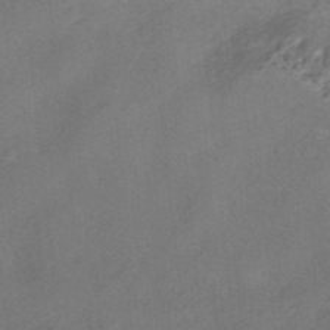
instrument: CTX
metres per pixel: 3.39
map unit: HNhu
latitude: -39.7856
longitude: 104.0283
